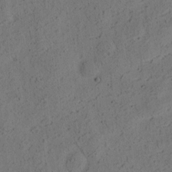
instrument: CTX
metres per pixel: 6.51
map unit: eHh
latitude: 3.6127
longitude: -78.4979
